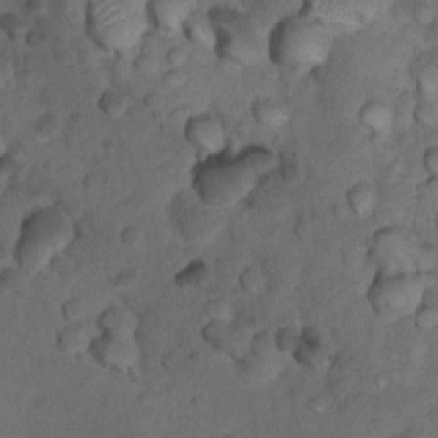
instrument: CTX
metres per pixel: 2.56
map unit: Nhu
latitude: 10.5735
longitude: -26.8947
